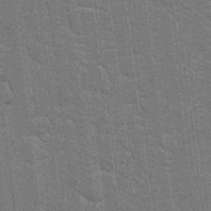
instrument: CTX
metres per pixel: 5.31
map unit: Hto
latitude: 20.3468
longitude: -48.5168
